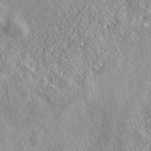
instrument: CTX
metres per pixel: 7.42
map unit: ANa
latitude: 41.7638
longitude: 30.9541
